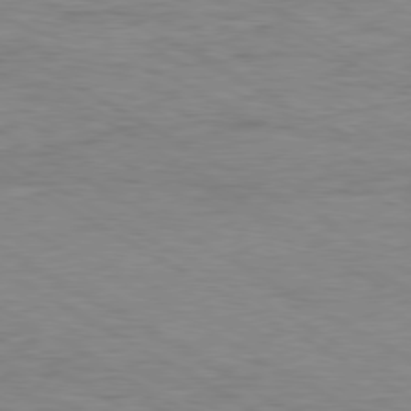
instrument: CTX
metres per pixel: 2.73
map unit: Ap
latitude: -80.3873
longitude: -52.0255
